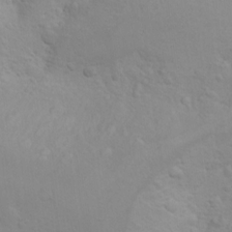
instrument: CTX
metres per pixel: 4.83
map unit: Nhu
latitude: 10.2901
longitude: -24.5923
